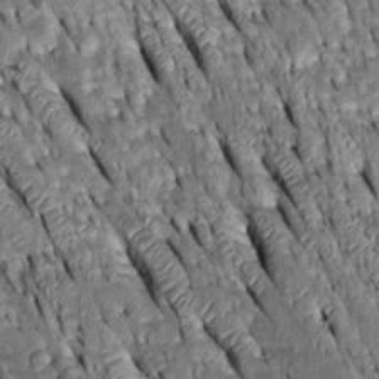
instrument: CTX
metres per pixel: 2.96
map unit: Htu
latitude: -0.6519
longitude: 148.7841
